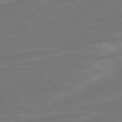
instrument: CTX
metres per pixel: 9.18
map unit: Hpe
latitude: 78.5735
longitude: -152.5168
